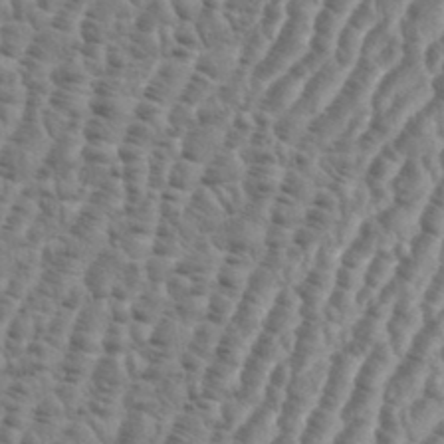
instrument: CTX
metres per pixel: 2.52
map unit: eHh
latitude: 36.7813
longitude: -136.3468
